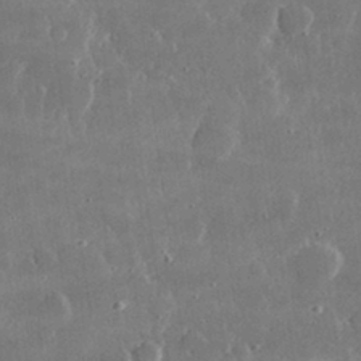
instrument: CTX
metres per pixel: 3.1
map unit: lHvf
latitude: 30.3279
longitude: -93.1025
